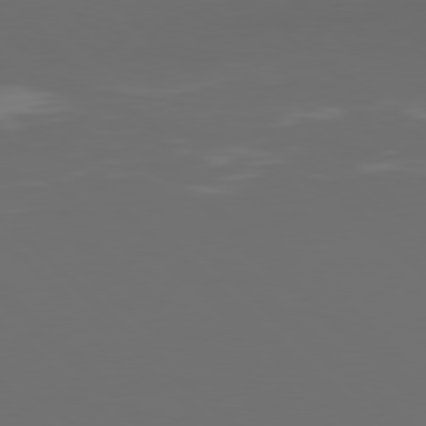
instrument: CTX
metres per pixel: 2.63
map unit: Hpe
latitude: 77.6316
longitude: -168.2145
